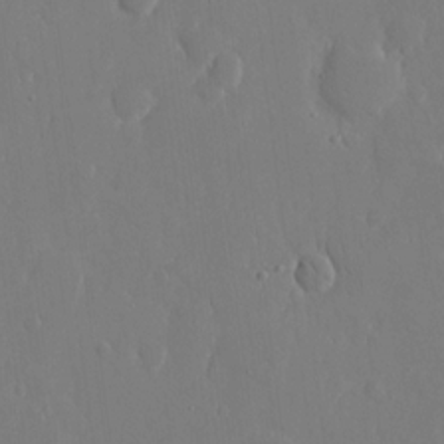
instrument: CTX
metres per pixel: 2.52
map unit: eHh
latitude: 14.5924
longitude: -70.9325
